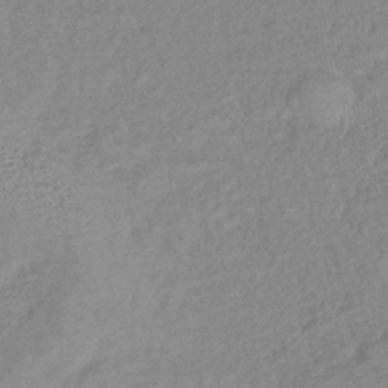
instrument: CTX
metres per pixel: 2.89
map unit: lHb
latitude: -41.8989
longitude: 75.6533
